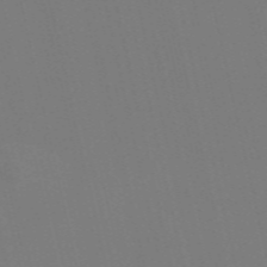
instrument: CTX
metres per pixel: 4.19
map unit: Nve
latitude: -58.3495
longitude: 60.9542
